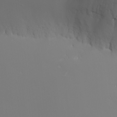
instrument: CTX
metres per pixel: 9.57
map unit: eHh
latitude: -5.0675
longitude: -86.7813
